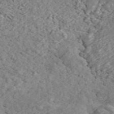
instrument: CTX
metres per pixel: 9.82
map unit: ANa
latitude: 44.7246
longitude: 23.5399
